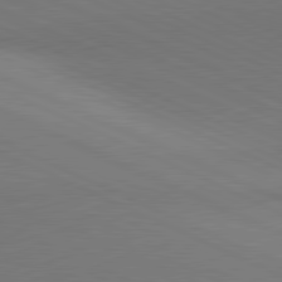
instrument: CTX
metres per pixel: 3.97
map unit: lApd
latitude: 81.1592
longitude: 144.0094
